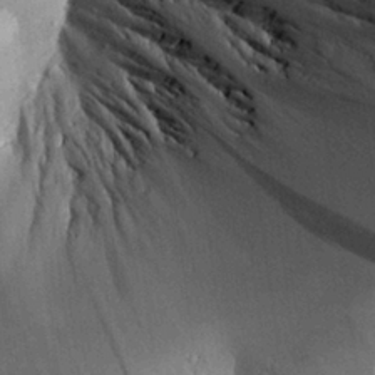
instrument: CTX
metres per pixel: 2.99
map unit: Aa
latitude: 26.3467
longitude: -134.8191
